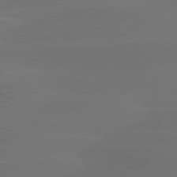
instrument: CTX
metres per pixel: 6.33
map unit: lApd
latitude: 80.2711
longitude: -83.4615
